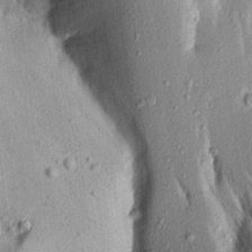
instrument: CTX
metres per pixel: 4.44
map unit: Aa
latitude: 16.3089
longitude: -148.6113
